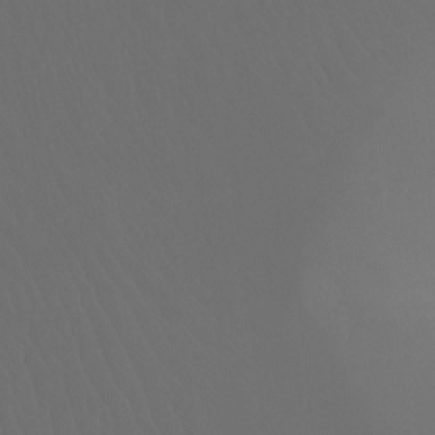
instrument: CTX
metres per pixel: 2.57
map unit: Ht
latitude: -7.8800
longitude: -31.8584
